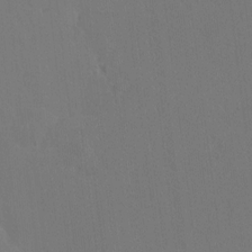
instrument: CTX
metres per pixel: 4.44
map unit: HNhu
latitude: 7.5938
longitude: 4.0472
